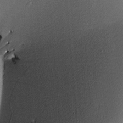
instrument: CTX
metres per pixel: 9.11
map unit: lAa
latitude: 3.6127
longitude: -116.2145
